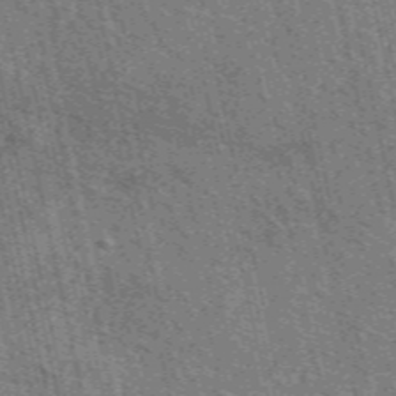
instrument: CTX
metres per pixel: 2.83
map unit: eAb
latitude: 51.3859
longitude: 114.2928
